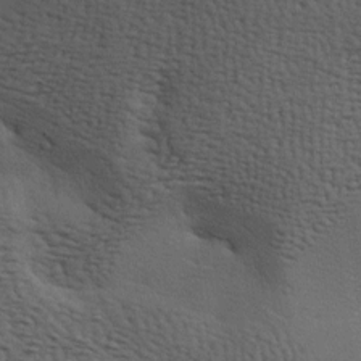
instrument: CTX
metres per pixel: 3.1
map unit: lAa
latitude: -6.9164
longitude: -125.4426
